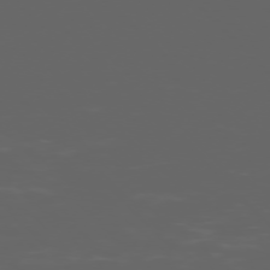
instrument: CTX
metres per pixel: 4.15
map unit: Ap
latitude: -76.3306
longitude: -75.1970
